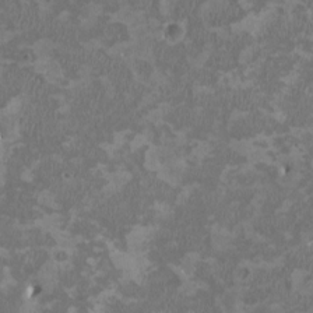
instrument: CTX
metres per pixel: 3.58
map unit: HNhu
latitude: 2.1766
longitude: -3.3670
